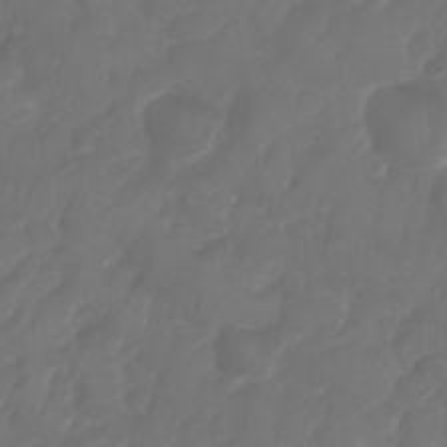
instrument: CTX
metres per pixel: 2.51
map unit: Nhu
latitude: 25.4804
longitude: -63.0270
